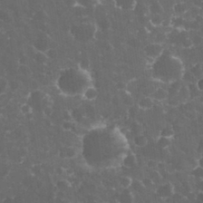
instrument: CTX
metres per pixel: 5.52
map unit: eHh
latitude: 32.7246
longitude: -61.4237
